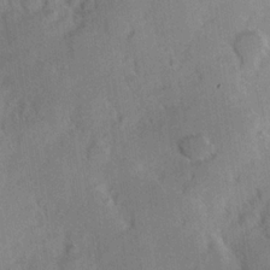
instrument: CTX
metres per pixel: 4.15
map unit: Hve
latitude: 23.8394
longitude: 147.4643
